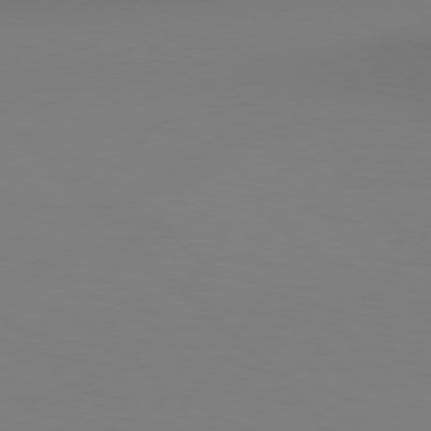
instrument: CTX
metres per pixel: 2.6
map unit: Hpe
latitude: 76.4979
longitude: -132.3278
